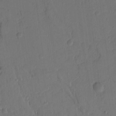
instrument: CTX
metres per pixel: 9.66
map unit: Ht
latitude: 9.7072
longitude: -78.1767
